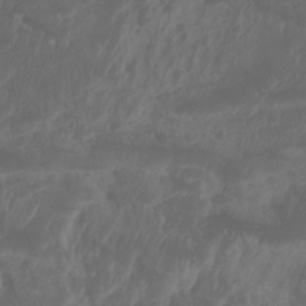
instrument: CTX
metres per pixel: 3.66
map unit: Aa
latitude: -7.9556
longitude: -77.7827
